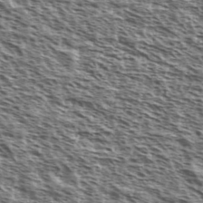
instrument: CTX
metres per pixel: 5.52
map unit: Ave
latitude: 38.1200
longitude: -110.6680
